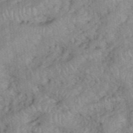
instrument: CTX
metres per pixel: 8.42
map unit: eHh
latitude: 39.5182
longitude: -55.8583
